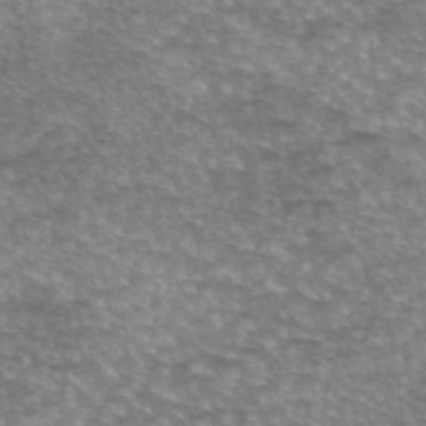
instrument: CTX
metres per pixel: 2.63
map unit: eAb
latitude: 45.4048
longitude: 103.4454
